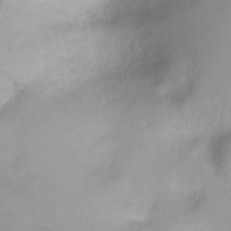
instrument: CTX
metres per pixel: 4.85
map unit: Ht
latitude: -6.5384
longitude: -30.4223
